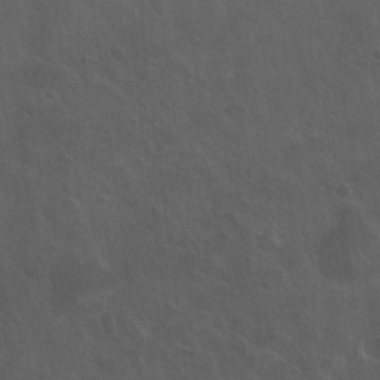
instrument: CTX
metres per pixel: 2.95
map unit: Hto
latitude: 18.8758
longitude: -54.0633
